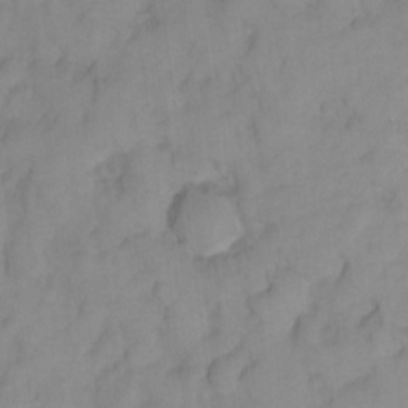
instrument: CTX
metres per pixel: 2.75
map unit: Hto
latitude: 5.1214
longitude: -31.8962
